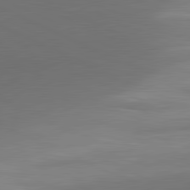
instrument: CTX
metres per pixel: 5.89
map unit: lApd
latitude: 81.1592
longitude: 130.8975
